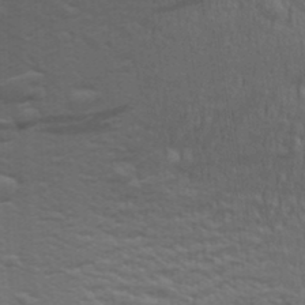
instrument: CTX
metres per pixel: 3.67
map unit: Aa
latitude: 28.7624
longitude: -139.9150
